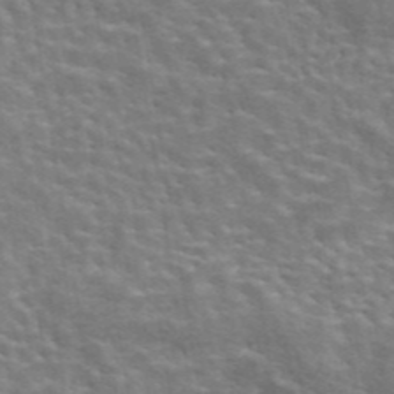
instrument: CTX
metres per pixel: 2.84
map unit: eAb
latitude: 43.7828
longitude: 112.0661
